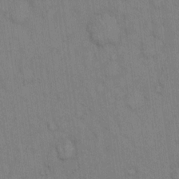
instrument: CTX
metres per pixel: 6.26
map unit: Hto
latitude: 12.7058
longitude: -61.3292
